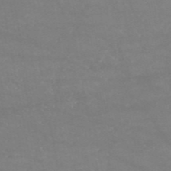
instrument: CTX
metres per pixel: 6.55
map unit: HNb
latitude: -53.7666
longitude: -34.5356
